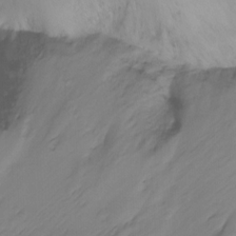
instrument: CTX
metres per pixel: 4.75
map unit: Ht
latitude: -15.5966
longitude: -45.7827
